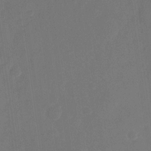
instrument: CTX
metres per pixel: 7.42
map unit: Nhu
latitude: -28.1228
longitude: -65.8961
